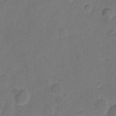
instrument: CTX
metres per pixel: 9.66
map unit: Hto
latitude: 4.5735
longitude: -61.2537
